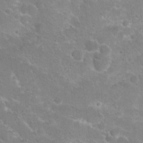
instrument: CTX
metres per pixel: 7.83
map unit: Hto
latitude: 20.4790
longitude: -41.2536
